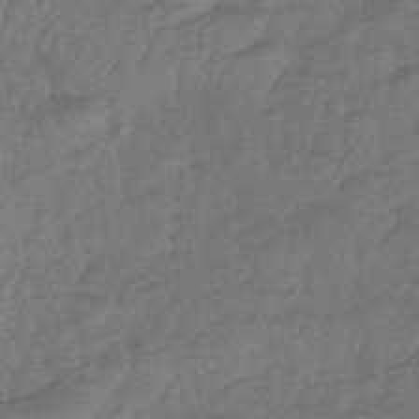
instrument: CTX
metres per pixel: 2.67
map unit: lHb
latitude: -43.8611
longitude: 80.9731
